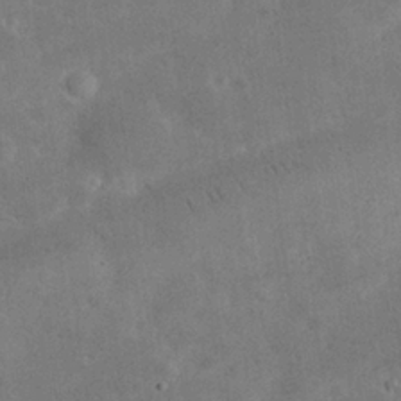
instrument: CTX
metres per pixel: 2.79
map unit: eHh
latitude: 25.0269
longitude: -68.4034
